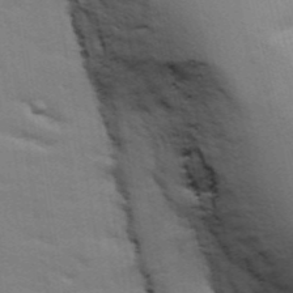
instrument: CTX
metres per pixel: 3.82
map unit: Ave
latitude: 11.2537
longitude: -102.1200
